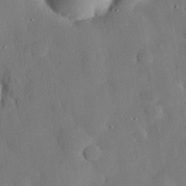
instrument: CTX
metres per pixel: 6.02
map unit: eHh
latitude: 29.5182
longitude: -81.2537
